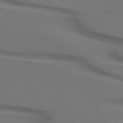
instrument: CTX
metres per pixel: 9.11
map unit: lApd
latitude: 73.8206
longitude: -75.8772
